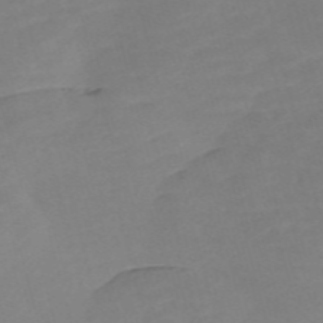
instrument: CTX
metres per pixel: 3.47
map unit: Nve
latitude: -58.4440
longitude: 58.1038
